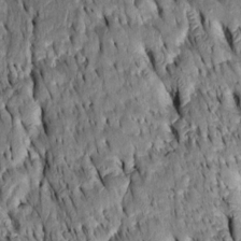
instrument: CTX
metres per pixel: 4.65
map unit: Htu
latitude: -3.6910
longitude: 151.3509
